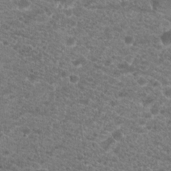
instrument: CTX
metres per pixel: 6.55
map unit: Hto
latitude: 19.6882
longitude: -37.4238
